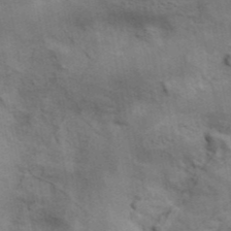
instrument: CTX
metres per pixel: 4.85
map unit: ANa
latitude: 42.7435
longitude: 17.1431
